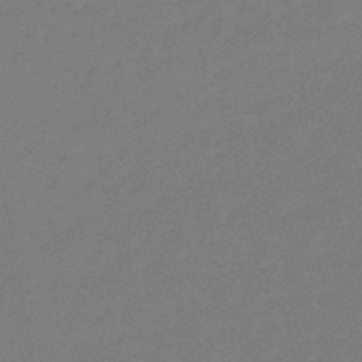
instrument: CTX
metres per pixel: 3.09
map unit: eHb
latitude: -46.9352
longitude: 80.3307
